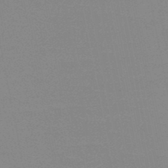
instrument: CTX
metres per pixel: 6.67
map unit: HNb
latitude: -48.9353
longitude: -49.3671
